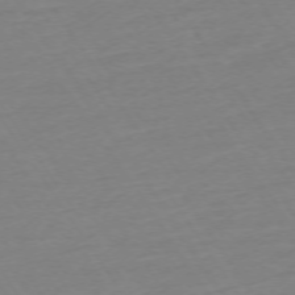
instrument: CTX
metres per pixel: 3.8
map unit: Ap
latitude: -73.8989
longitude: -81.2726
